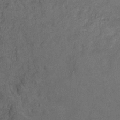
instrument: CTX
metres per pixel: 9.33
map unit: Ht
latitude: 5.0269
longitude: -36.6680
